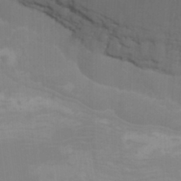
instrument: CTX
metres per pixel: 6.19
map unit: Nhu
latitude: -8.4440
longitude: -84.8569
